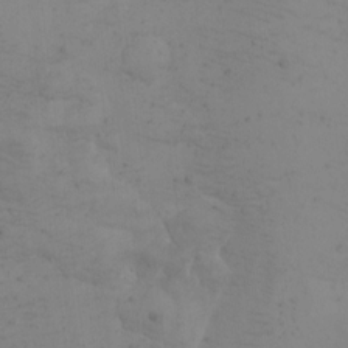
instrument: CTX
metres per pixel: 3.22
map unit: Nhu
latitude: -4.5196
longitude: -84.4223
